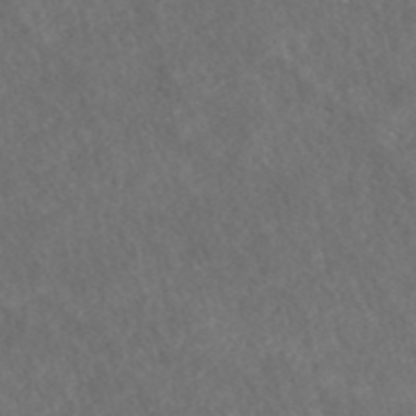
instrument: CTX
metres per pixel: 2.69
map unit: ANa
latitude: 43.3293
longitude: 27.7288
